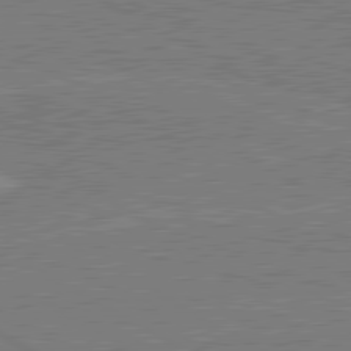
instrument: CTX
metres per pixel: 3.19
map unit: lApd
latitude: 80.8380
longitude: 169.3320
